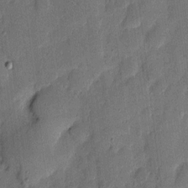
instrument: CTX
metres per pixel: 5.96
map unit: eHh
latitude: 6.1389
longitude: -71.1403
